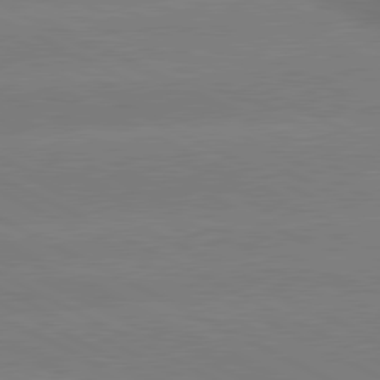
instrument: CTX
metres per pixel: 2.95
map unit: lApd
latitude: 80.8380
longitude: -151.3103
